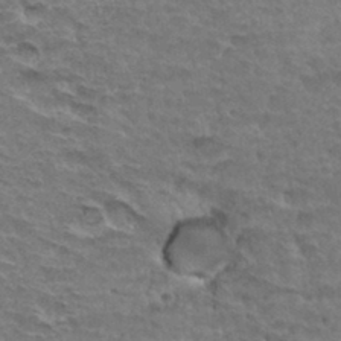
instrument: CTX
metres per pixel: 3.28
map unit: Hto
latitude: 34.6679
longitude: -45.3104
